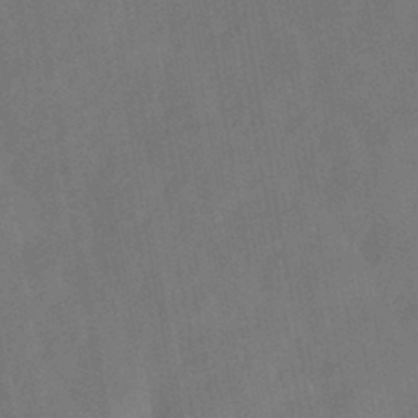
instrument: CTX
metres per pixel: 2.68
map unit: HNhu
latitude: -43.5021
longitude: 91.8045
